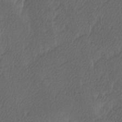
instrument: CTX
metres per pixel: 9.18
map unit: Ave
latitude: 9.1970
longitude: -106.5924
